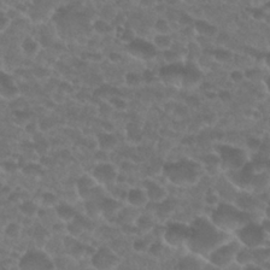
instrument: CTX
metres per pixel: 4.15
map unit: Nhu
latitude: 27.1781
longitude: -52.3845
